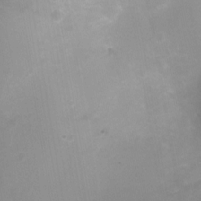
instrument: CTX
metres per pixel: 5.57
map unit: Nhu
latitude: 1.8772
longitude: -15.1026
